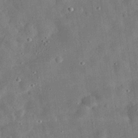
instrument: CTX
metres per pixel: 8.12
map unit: eHh
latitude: 31.9151
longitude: -77.0647
